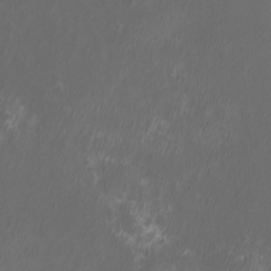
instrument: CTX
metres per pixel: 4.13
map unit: eHh
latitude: -6.8786
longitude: -76.8191
